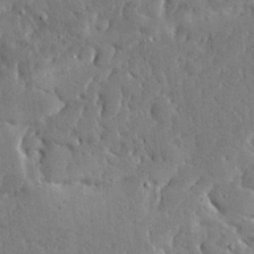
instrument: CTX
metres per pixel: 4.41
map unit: Ave
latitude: 16.8569
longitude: -140.1388
